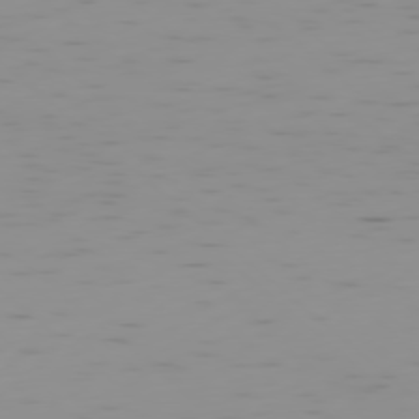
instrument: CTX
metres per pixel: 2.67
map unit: Ap
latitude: -78.1794
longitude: -64.1011
